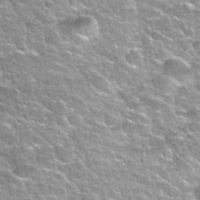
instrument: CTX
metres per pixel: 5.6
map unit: Nhu
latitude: 32.1388
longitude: -52.0822
